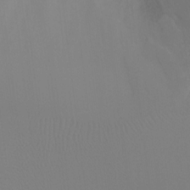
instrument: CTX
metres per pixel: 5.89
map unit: Ht
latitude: -8.1984
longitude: -28.6112
